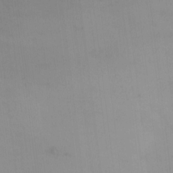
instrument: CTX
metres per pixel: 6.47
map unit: eHh
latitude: 0.0822
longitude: 17.5211
